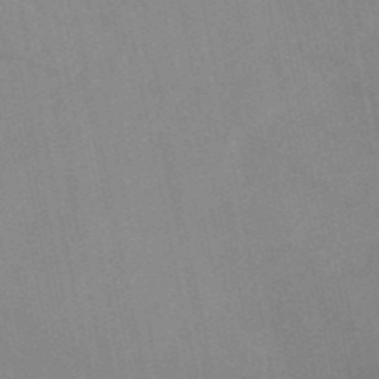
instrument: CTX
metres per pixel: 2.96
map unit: HNb
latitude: -52.7274
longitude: -49.8016
